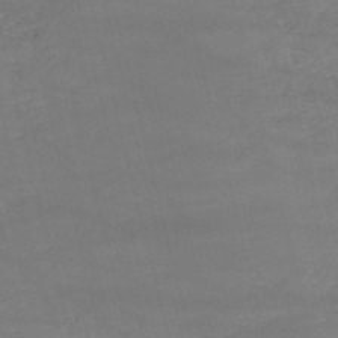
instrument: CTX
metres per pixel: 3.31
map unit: HNb
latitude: -53.0297
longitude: -37.5182
